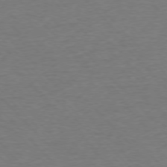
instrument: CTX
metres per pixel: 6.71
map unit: Ap
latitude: -76.6896
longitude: -95.0270
